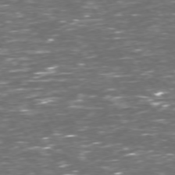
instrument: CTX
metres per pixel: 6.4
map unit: Hpe
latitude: 72.6113
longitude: -124.0822
